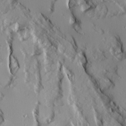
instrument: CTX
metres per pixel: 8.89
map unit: Ave
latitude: 14.4223
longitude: -130.9703
